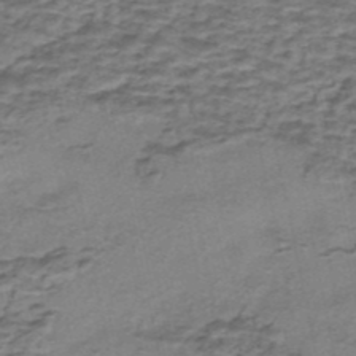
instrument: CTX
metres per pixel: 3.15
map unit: eHh
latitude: -43.0486
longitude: 120.1794
